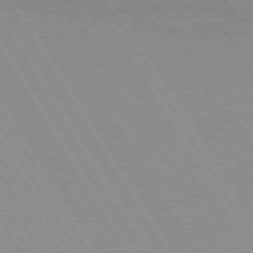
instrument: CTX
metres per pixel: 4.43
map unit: lApd
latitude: 72.5546
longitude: -56.1955
